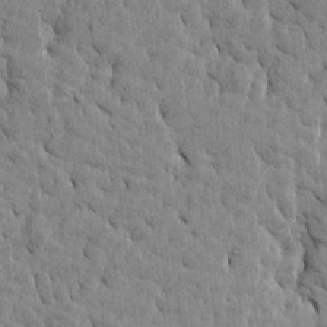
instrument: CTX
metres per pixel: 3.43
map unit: Htu
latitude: -4.6707
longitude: 176.9920
